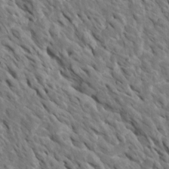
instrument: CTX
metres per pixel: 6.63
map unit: Htu
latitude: 1.5371
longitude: 142.8030
